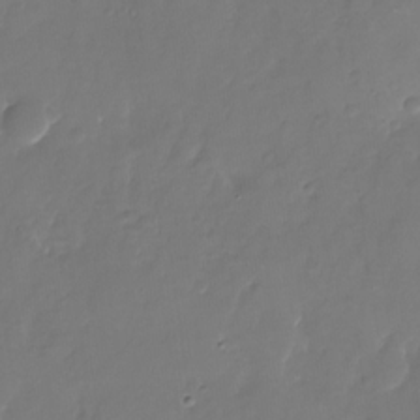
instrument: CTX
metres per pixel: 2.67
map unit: Nhu
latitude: -26.8596
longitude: -71.0647
